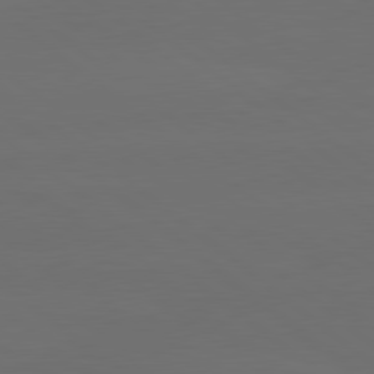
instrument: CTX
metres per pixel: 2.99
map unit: lApd
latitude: 80.2711
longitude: -115.7071
